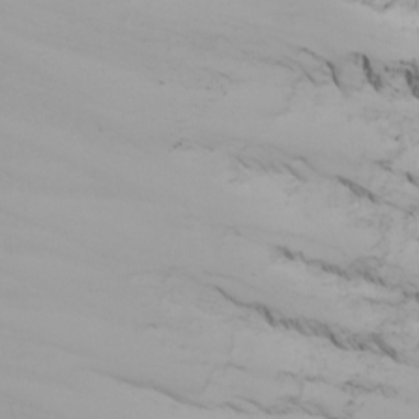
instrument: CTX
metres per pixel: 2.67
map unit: Nhu
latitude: -7.2943
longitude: -90.2334
